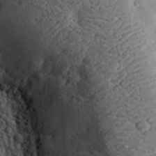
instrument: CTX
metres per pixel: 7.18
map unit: eHh
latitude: 30.8758
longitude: -80.6113
